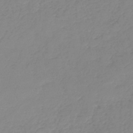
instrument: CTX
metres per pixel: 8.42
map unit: lHb
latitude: -44.1795
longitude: 70.0850
